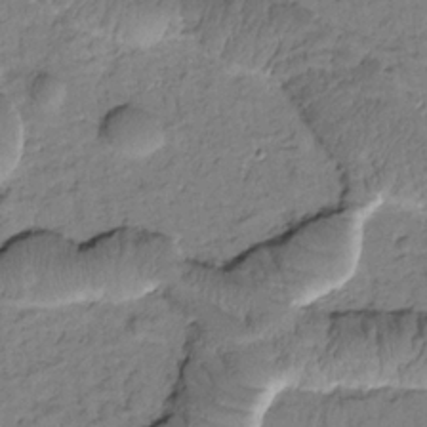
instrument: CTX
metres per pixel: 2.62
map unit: Htu
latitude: -1.8234
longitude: 173.1053
